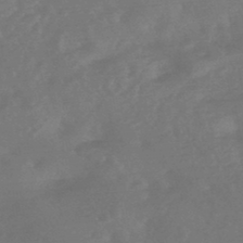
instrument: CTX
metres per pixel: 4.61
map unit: HNhu
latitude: -46.1605
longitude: 91.5777
